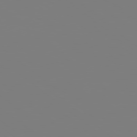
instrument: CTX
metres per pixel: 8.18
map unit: Hpe
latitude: 78.4979
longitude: 173.8044
